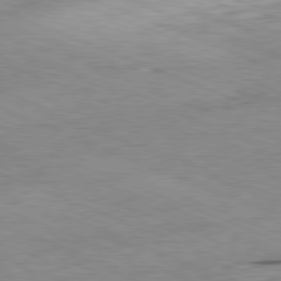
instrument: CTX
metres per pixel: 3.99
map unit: Ap
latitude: -81.7667
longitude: -69.8961
